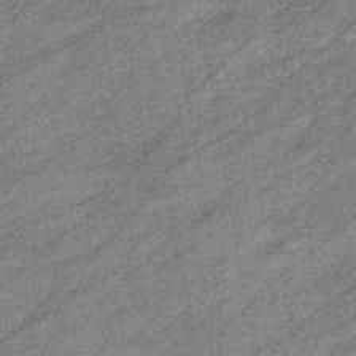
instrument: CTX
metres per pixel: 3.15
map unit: eHb
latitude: -38.2362
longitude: 79.3887
